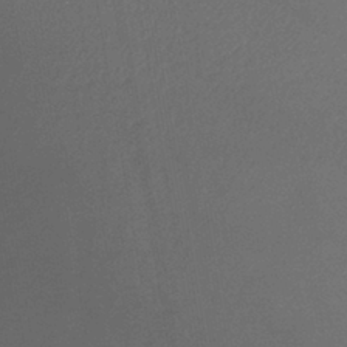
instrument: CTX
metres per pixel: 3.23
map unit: lHb
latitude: -40.7841
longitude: 72.5574
